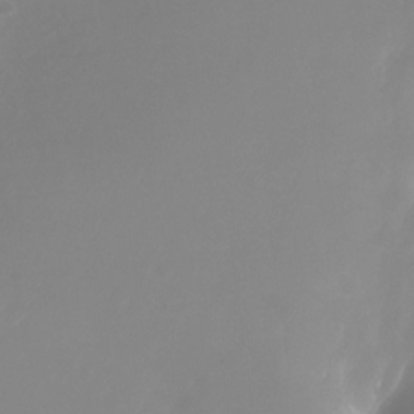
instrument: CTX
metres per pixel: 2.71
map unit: Nhu
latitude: -25.5399
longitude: -72.6680
